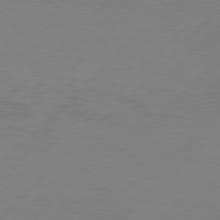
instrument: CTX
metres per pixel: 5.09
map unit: Hpe
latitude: 77.1592
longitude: -131.8206
